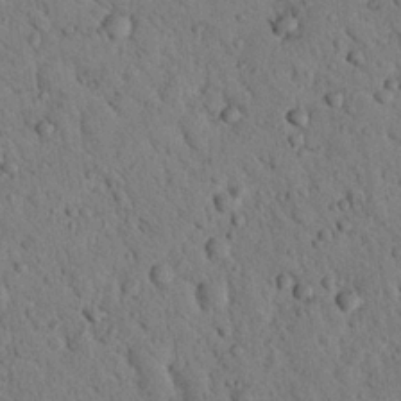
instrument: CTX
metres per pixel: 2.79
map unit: Nhu
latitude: 22.7435
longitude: -76.6301
